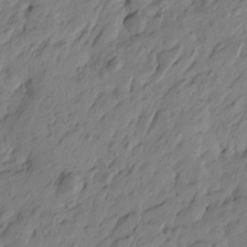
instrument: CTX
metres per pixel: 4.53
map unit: Htu
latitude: -5.7666
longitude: -179.7450
